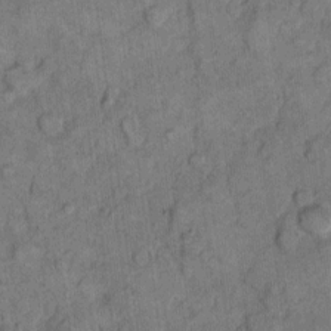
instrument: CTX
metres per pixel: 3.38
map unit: eHh
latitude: 9.1781
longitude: -63.7828
